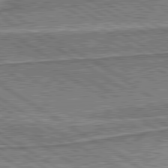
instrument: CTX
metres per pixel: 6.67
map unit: lApd
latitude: 80.2900
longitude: 172.7274
